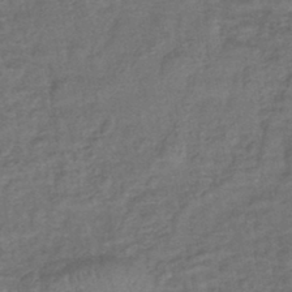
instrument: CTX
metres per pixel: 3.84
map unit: lHb
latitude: -43.0864
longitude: 80.9542
